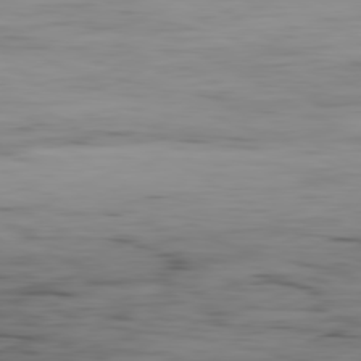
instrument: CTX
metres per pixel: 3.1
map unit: Hpe
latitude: -80.5763
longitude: 18.2173
